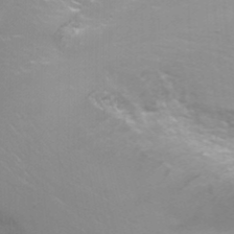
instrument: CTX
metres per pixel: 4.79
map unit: Nhu
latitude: -4.5951
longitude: -75.4804
